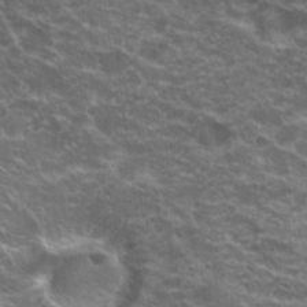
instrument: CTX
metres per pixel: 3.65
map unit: Hto
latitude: 20.4979
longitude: -36.4979
